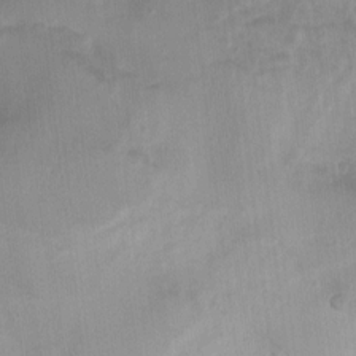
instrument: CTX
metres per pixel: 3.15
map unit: Nhu
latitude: 4.3467
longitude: -16.8569
